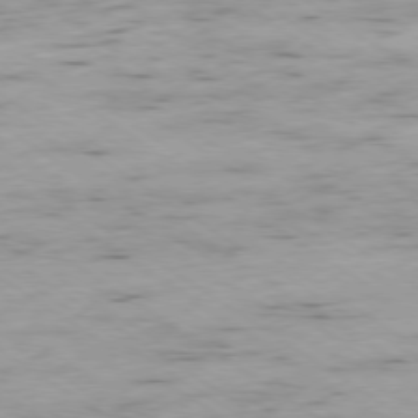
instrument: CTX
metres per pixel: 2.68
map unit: Ap
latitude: -78.2928
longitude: -70.9891
